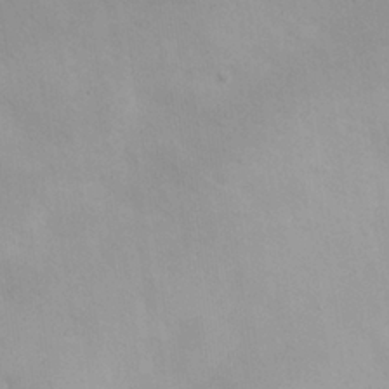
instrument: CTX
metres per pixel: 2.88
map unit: eHh
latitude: 26.2523
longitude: -65.8205
